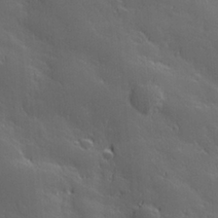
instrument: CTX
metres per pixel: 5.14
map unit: Hve
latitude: 27.8583
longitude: 144.6708
